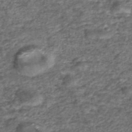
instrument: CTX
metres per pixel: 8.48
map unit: ANa
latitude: 42.0822
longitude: 27.5021
